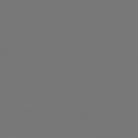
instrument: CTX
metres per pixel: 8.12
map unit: Hpe
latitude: 75.5371
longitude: -124.0444
